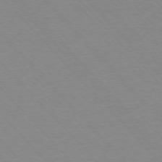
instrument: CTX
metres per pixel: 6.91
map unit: Ap
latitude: -76.4818
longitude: -86.1955
